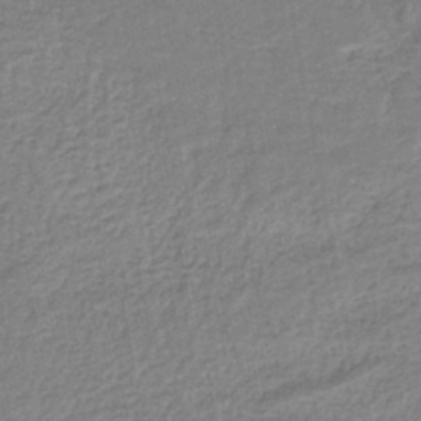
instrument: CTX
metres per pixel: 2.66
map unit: HNb
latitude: -36.3495
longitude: 58.3306
